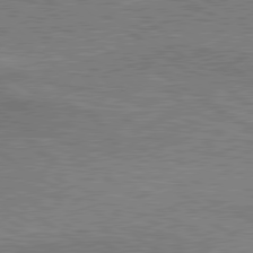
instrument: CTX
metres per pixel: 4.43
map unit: lApd
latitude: 79.6127
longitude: 170.4062
